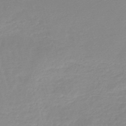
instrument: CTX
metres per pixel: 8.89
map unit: lHb
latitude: -45.8989
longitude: 64.5196
